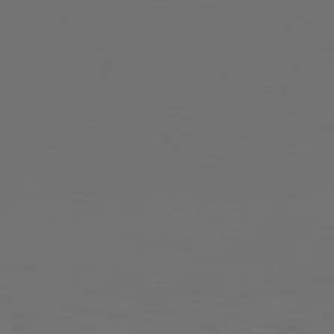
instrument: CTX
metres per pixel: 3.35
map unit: Hpe
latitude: 76.4034
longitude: -141.6127
